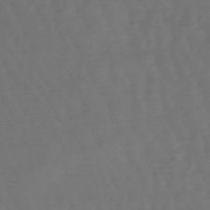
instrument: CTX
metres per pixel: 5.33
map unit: lHb
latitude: -47.4832
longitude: 79.4643
